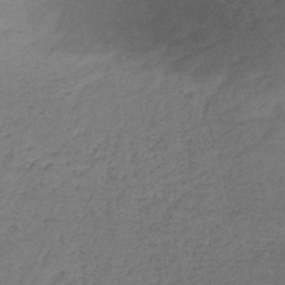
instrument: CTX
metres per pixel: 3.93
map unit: lHb
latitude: -38.9542
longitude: 61.4643
